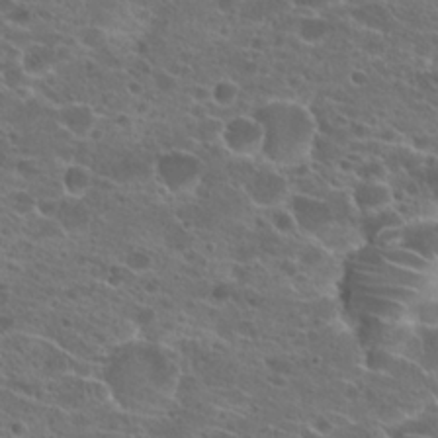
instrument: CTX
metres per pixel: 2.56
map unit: Hto
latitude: 22.1011
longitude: -40.9513
